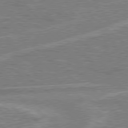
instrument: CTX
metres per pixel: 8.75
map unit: Hpe
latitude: 78.1767
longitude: -157.7260
